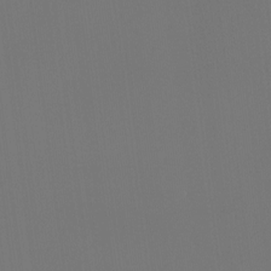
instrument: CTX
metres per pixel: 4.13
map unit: Ht
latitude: -4.5762
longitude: -62.1578
